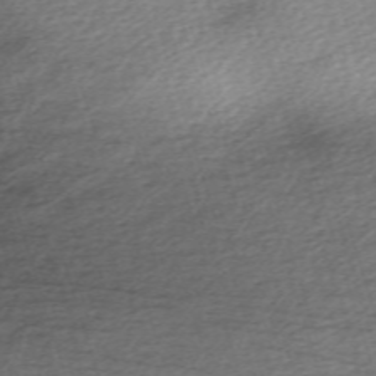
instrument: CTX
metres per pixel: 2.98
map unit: eHh
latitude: -62.1794
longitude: 53.8044
